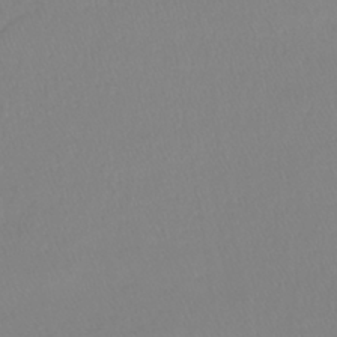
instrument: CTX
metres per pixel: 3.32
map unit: lHb
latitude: -41.5588
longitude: 64.5574
